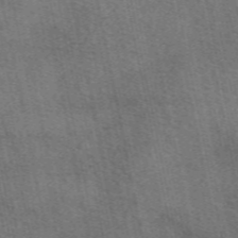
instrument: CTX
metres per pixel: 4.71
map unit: eAb
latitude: 50.9891
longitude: 112.1417
